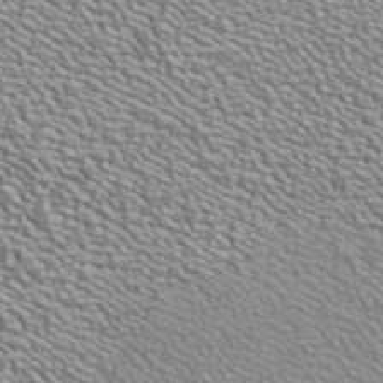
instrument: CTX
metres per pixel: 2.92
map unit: ANa
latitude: 41.1781
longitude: 29.2187
